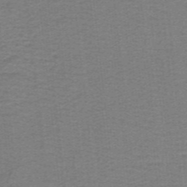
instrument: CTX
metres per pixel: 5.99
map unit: lHb
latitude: -41.0297
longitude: 54.5007
